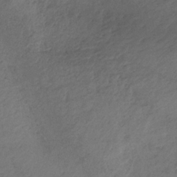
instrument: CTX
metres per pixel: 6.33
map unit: HNb
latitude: -32.5196
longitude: 56.5196
